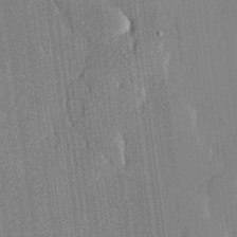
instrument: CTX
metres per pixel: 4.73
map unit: lHvf
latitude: 21.2348
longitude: 146.2172
